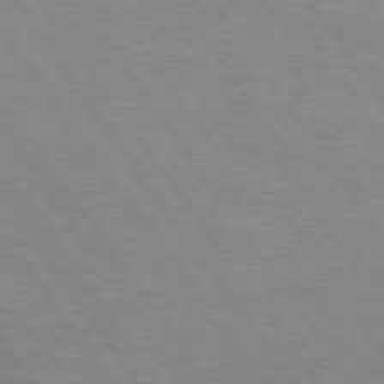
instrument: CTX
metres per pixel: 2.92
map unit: Hpe
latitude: 75.3671
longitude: -142.1011
